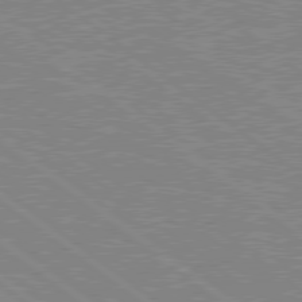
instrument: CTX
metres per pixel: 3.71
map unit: Hpe
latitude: 78.6302
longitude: -164.2523
